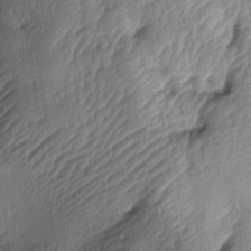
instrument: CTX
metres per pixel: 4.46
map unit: lAa
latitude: -5.6344
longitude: -123.8961
